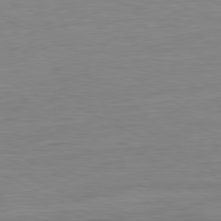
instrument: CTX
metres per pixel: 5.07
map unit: Ap
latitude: -81.2943
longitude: -77.1214
